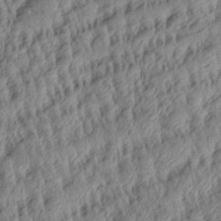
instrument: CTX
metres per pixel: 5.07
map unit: Aa
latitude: 29.4237
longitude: -137.7450
